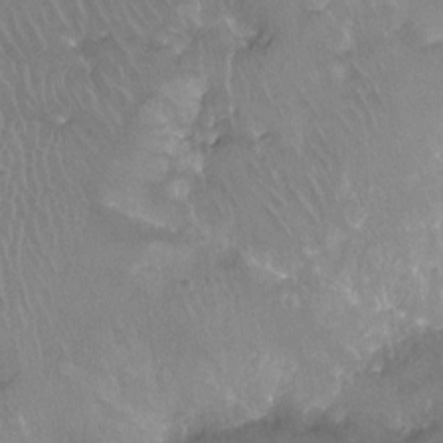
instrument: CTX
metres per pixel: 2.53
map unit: Ht
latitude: -11.6911
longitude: -43.3293
